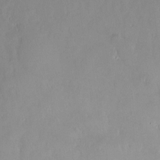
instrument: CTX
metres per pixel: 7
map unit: Nve
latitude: -8.3873
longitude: 173.0486
